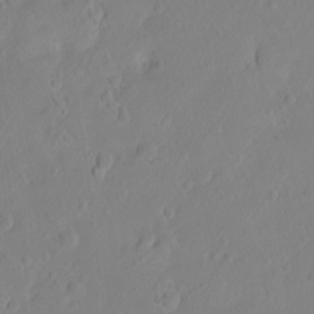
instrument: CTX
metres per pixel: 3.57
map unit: Ht
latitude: -8.7274
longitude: -36.4412
